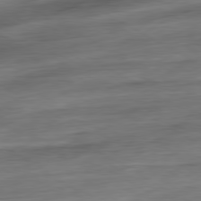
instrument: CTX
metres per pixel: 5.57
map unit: Ap
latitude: -80.7274
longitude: -67.8394
